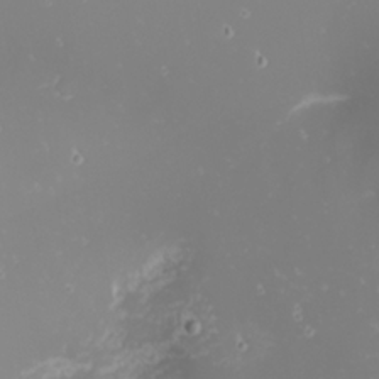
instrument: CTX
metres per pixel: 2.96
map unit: eHh
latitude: -1.4833
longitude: -80.8380
